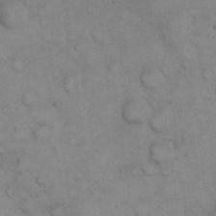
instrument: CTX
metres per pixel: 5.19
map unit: eHh
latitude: 22.0444
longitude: -59.4993
